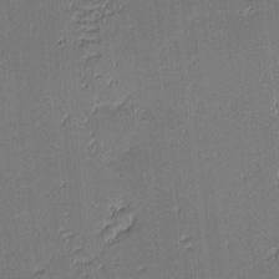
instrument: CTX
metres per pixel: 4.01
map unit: eHh
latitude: -3.6154
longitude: -82.1388
